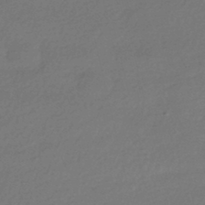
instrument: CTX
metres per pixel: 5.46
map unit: HNhu
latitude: -42.4440
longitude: 94.4440
